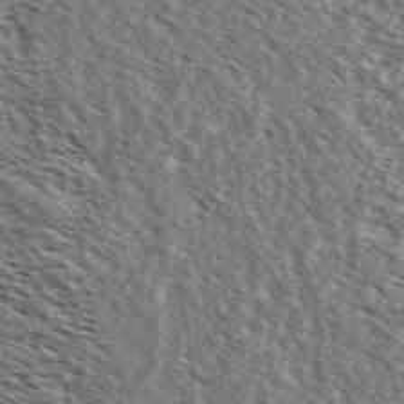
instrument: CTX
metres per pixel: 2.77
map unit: Ave
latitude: 37.9906
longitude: -110.4790
